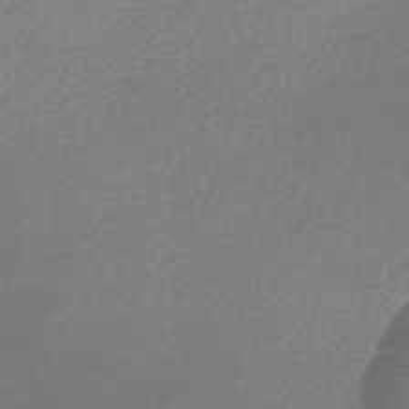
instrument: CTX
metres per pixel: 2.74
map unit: Nve
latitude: -56.5196
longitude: 61.1620
